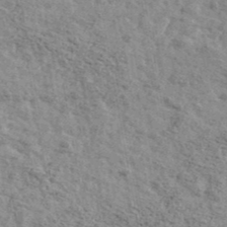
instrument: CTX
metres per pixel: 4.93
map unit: Ave
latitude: 41.4048
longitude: -108.9891
